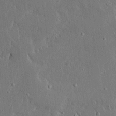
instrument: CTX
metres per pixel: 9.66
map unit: Ave
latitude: 17.0081
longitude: -140.0633
